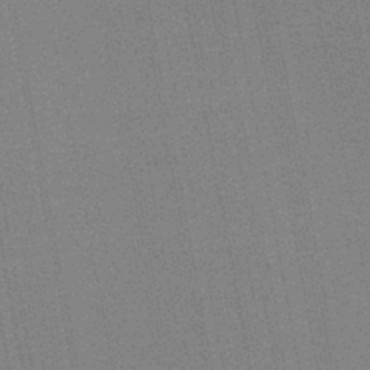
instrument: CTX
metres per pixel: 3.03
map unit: eHb
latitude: -44.6141
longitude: 87.3699
